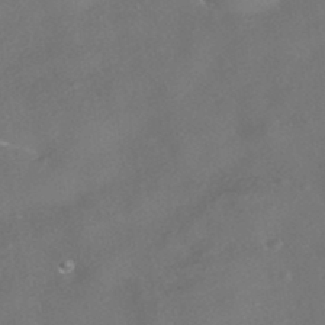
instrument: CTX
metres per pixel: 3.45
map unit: HNhu
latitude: -41.1620
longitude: 103.1053
